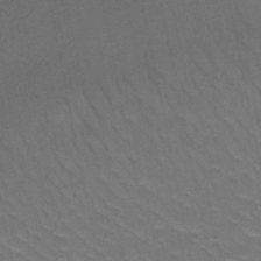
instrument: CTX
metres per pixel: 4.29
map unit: HNb
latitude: -48.8408
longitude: -47.9906
